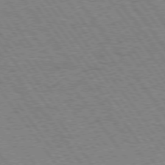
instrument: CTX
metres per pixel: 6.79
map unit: Hpe
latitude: 74.4412
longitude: -139.3671
